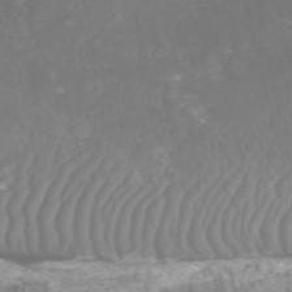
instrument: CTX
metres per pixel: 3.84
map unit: HNhu
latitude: -47.6155
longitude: 28.2551
